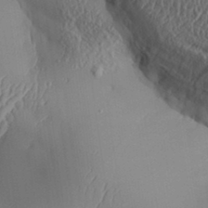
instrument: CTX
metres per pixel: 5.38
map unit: Aa
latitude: 31.9528
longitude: -141.5938
